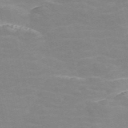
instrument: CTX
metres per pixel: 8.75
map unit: Nve
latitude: -58.0094
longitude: 63.3131
